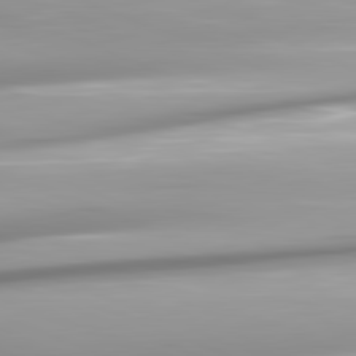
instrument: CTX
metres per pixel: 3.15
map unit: lApd
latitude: 81.9717
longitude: -147.8773
